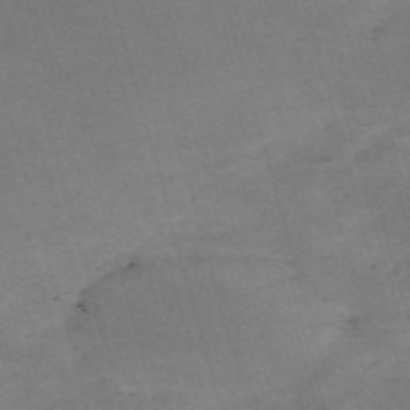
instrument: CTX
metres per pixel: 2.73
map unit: Nve
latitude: -59.6532
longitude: 57.6722
